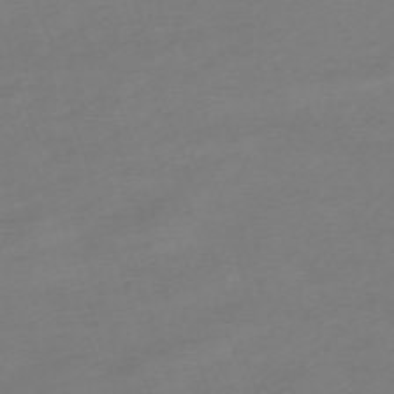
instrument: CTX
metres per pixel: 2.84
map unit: eHh
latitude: -63.0108
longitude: 53.3698
